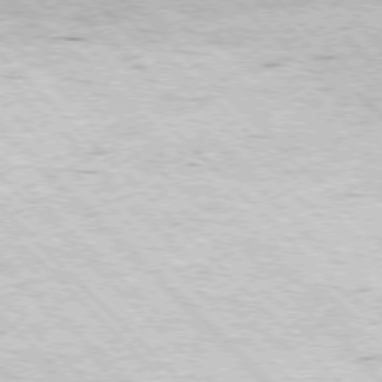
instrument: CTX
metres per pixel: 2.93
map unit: Hpe
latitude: -77.3132
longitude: 13.5777
